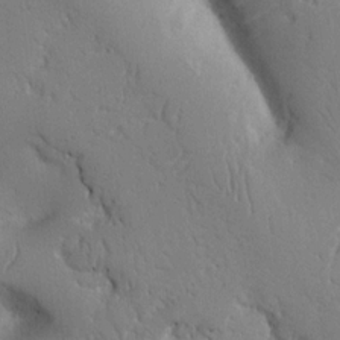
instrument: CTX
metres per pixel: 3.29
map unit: Nhu
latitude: 14.9136
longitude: -78.4412
